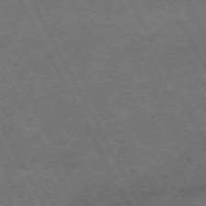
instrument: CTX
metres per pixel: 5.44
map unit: Hpe
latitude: -71.8422
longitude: 8.2172
